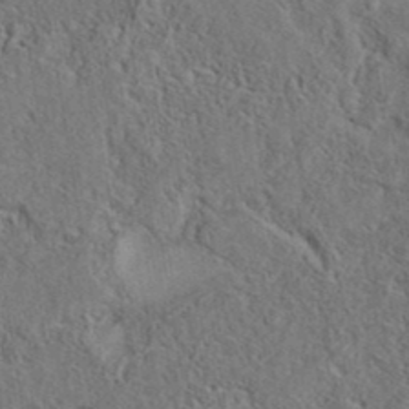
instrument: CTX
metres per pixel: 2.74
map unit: eAb
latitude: 38.0822
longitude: 112.8030
